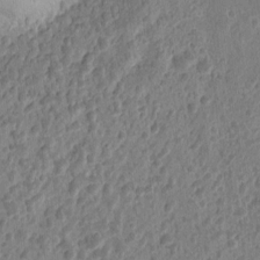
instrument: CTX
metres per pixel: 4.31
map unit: eHh
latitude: 10.1578
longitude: -73.7828
